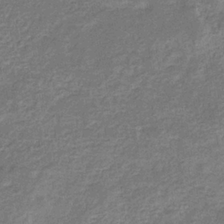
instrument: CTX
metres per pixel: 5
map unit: eHb
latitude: -33.4266
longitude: 74.6141
